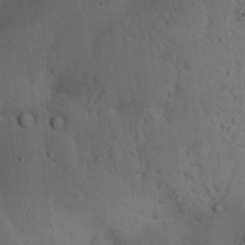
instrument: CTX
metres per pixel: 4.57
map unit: lAa
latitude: 19.7449
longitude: -138.4979
